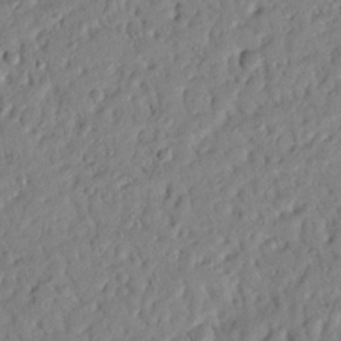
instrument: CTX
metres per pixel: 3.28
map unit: Nhu
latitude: 20.0633
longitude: -77.3103
